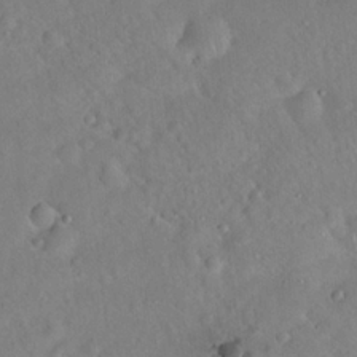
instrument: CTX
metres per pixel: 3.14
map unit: Hto
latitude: 19.6694
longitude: -53.4616
